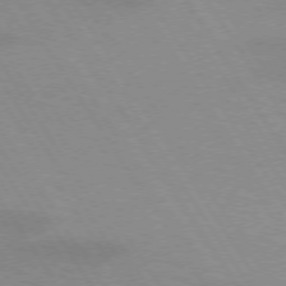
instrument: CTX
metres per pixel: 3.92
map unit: lApd
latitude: 72.8947
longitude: -57.8394
